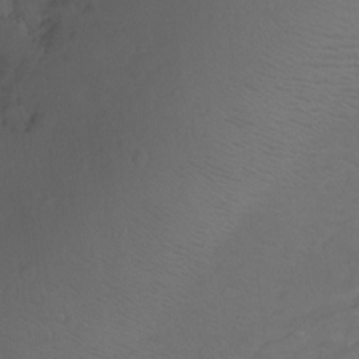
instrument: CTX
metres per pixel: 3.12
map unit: Nhu
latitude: -17.1054
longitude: -48.1956
